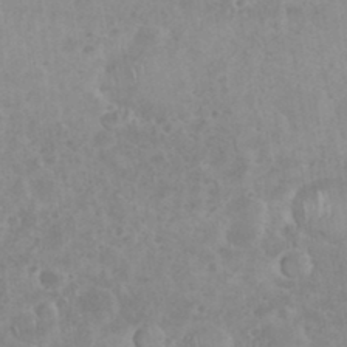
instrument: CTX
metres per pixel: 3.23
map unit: eHh
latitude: 35.6694
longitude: -62.1200
